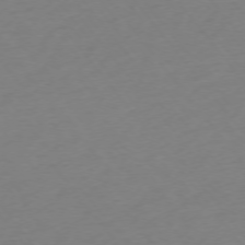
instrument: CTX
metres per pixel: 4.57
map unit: Ap
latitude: -74.9164
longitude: -71.9717
